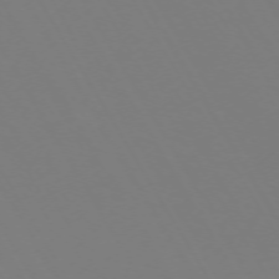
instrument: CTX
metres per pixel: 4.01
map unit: Hpe
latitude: -72.8408
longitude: 10.6141
